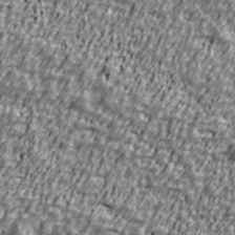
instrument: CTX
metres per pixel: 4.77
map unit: Ave
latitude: 40.8191
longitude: -112.1200
